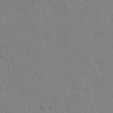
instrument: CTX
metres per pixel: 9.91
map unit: Nhu
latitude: 20.2712
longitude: -73.1781
